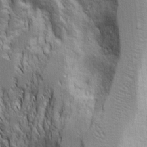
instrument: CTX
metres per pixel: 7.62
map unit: Aa
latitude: 16.8758
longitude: -124.9891
